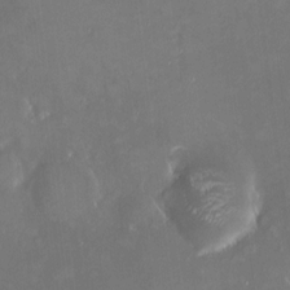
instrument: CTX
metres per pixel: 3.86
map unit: HNhu
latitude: 6.7813
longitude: 8.5952
